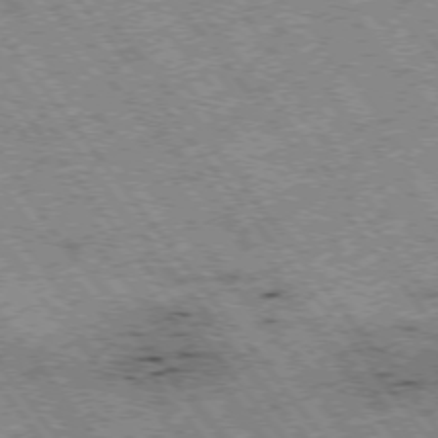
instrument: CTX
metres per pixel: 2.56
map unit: Hpe
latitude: -75.7289
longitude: -20.9325
